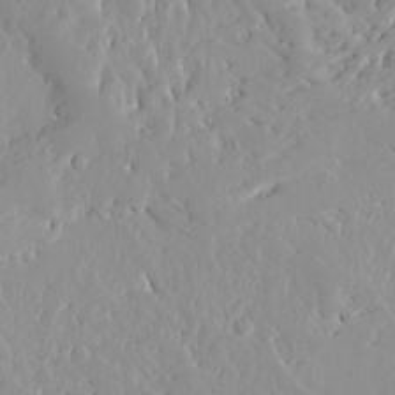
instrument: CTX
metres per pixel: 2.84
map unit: Ave
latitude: 12.9892
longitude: -134.9891
